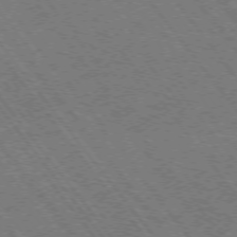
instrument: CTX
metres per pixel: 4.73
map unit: Ap
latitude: -75.7667
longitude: -62.9514
